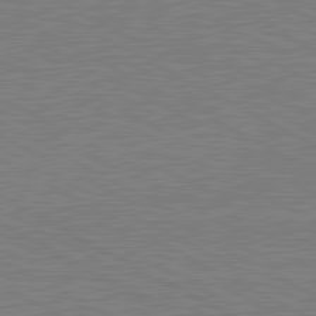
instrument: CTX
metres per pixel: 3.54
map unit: lApd
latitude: 81.2348
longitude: 151.7100
